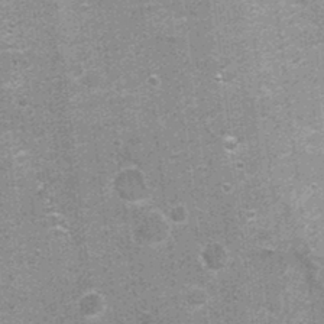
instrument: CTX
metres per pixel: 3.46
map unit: Nhu
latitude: 1.3859
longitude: -16.8946
